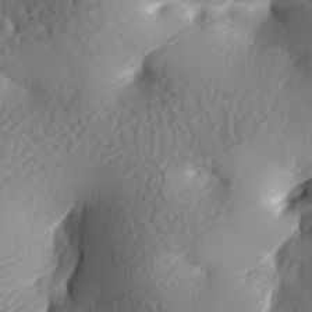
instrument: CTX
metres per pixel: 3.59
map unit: lAa
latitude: -7.4643
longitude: -126.3656
